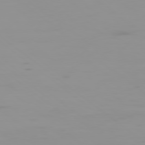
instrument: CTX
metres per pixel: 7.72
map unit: Ap
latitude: -79.5966
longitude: -71.2915
